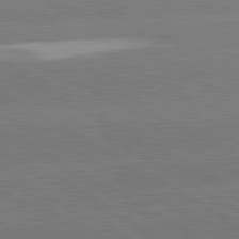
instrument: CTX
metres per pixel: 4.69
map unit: lApd
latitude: 80.8569
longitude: -152.2145
